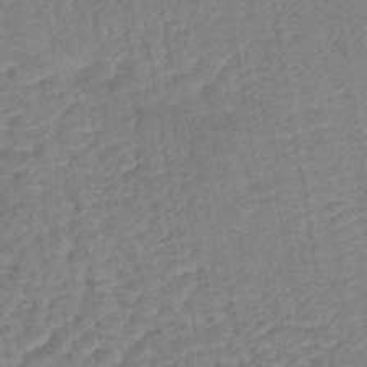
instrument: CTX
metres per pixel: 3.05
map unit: lHb
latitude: -43.4832
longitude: 80.1039
